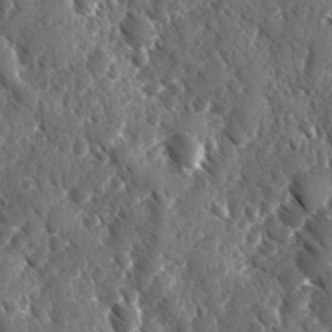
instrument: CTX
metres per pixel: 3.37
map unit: Ave
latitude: -10.5196
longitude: -119.0836
